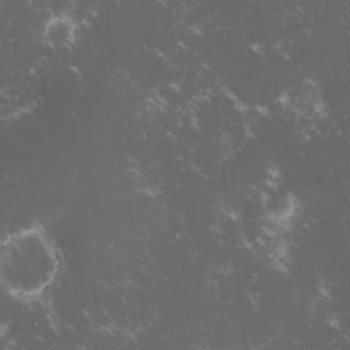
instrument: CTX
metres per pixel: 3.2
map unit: lHvf
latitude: -15.1243
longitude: -102.2711
